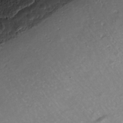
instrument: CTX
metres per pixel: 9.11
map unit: Nhe
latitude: -34.4440
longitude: -143.6883
